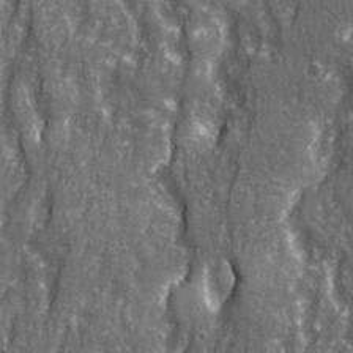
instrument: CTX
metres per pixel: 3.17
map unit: Ave
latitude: 22.7057
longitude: -133.5749
